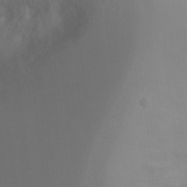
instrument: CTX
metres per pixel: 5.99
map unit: Ht
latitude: -4.0283
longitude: -27.6505
